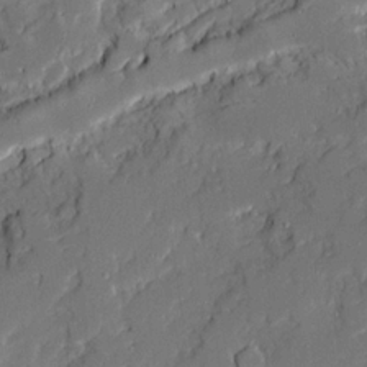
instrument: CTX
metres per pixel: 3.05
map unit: Ave
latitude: 20.4601
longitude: -128.3278
